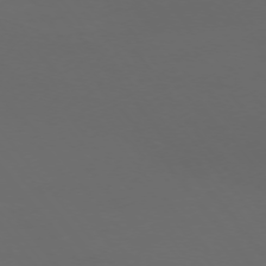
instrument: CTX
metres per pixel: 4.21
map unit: Ap
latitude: -75.0865
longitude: -77.4048
